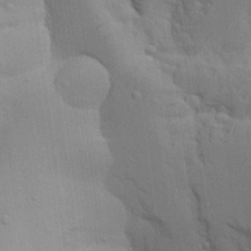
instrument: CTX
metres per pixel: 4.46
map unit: Aa
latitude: 25.6504
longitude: -129.8016
